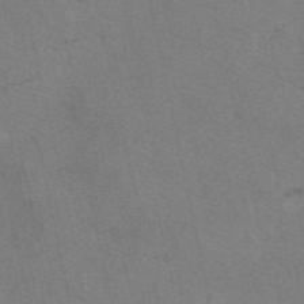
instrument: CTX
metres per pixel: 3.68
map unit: eAb
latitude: 50.8758
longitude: 107.8612
